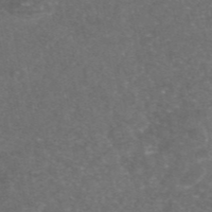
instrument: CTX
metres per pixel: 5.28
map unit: eAb
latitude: 46.7058
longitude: 115.4076
